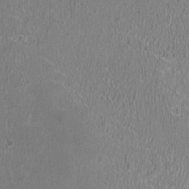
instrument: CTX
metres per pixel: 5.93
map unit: HNhu
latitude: -1.2376
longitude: 0.5196
